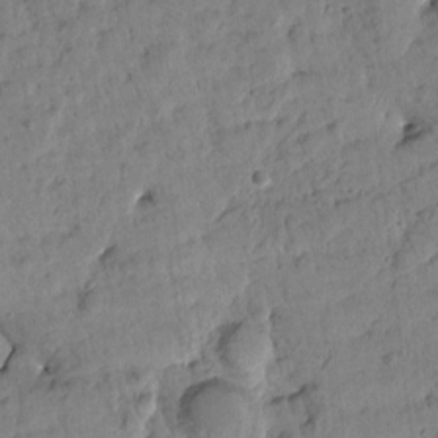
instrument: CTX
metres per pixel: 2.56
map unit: Htu
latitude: 1.7071
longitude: 178.2361
